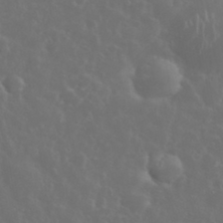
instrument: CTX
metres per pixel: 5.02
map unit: eHh
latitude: 34.5356
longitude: -60.0444
